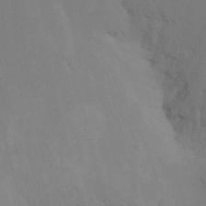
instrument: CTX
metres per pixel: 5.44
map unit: Htu
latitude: -6.9352
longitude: -67.1025
